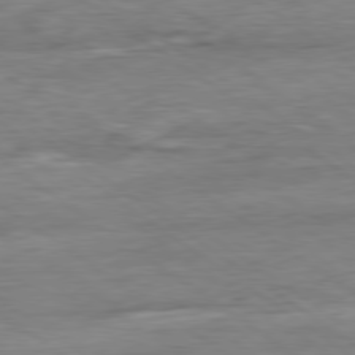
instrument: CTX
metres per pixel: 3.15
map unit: Ap
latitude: -80.1417
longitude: -80.4979
